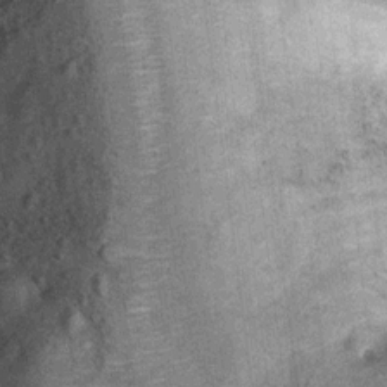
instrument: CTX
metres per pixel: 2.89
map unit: Ht
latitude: 9.8961
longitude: -37.4615
